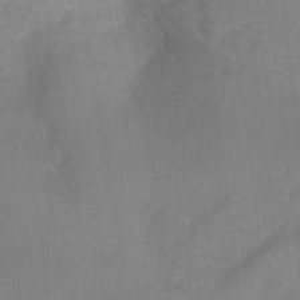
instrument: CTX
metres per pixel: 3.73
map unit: Ht
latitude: -3.4832
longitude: -27.5182
